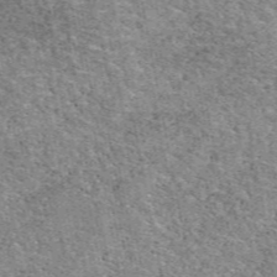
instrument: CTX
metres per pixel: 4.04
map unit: eAb
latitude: 49.6505
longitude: 114.7463
